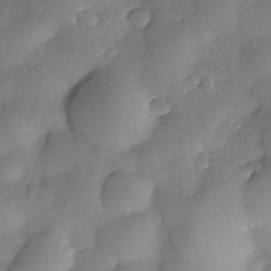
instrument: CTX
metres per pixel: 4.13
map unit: Nhe
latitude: -34.1795
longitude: -144.4979
